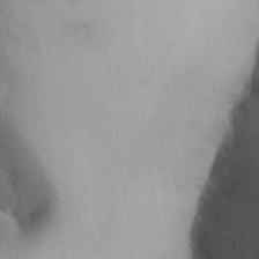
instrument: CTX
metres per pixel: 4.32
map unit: Aa
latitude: 32.3278
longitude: -142.2901
